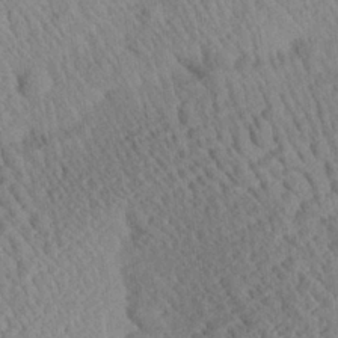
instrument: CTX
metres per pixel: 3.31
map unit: Aa
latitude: 24.6679
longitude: -134.3089
